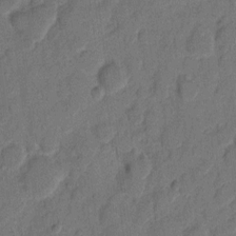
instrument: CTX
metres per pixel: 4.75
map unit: eHh
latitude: 9.1214
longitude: -65.2537
